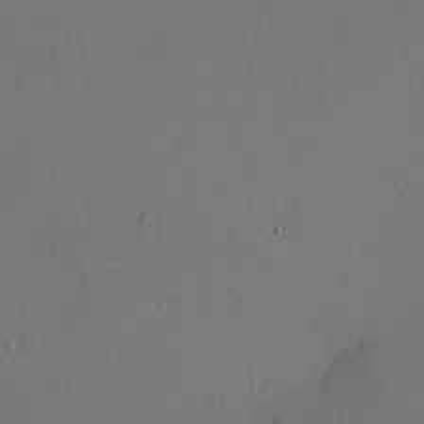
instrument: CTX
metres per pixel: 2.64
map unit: Hve
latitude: 13.7639
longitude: -90.1200
